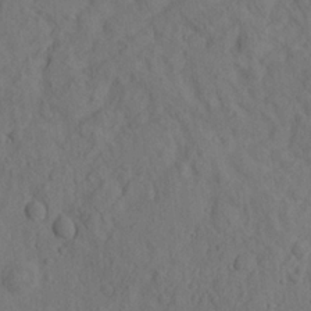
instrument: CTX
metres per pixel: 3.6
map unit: eHh
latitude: -1.2943
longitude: 18.1795
